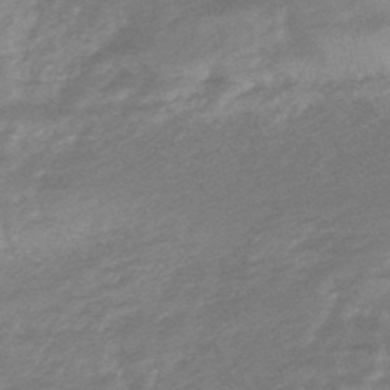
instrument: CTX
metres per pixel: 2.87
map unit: lHb
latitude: -48.6897
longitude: 82.9919
